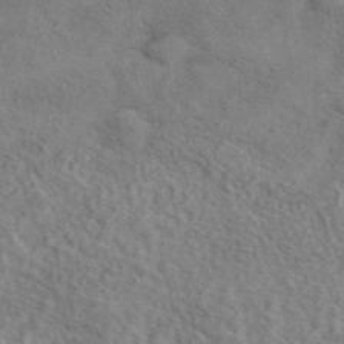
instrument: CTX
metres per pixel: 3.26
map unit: eAb
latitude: 42.4979
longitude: 109.9178
